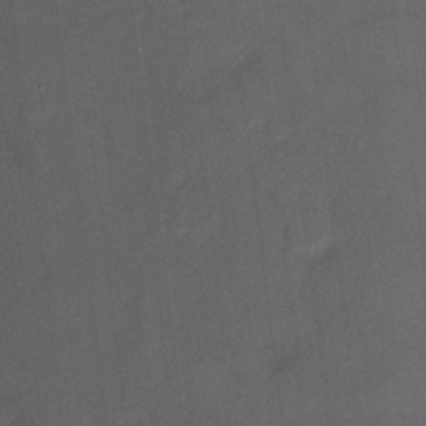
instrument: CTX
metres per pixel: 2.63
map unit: Ht
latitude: 5.0647
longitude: -36.9514
